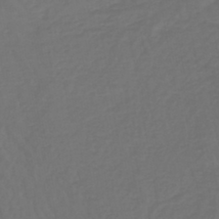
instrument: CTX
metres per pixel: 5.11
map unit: lHb
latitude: -43.1431
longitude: 65.4833
